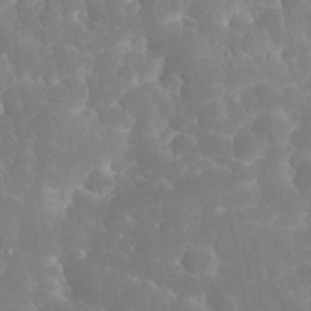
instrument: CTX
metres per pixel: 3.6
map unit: eHh
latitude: 34.1577
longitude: -63.7639
